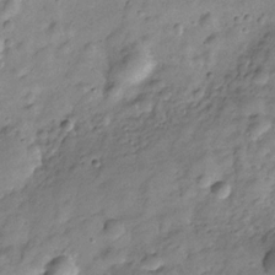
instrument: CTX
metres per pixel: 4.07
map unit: Hve
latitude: -29.0487
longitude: 93.1620
